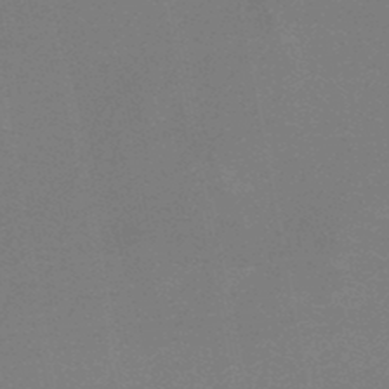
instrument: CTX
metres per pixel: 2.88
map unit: lHb
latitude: -46.9541
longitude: 73.8800
